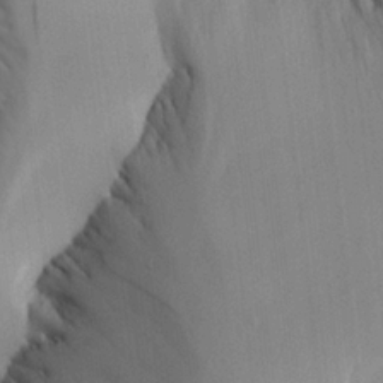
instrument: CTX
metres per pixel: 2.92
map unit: Aa
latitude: 25.1214
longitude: -132.6868
